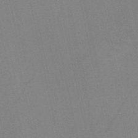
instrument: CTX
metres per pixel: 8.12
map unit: HNb
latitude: -45.5399
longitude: -41.5560
